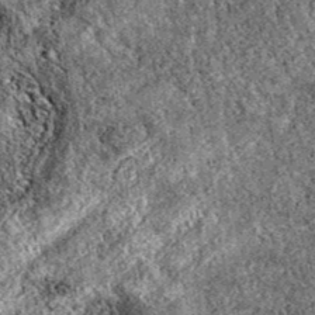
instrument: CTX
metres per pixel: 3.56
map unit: eAb
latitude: 38.3089
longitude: 111.4643
